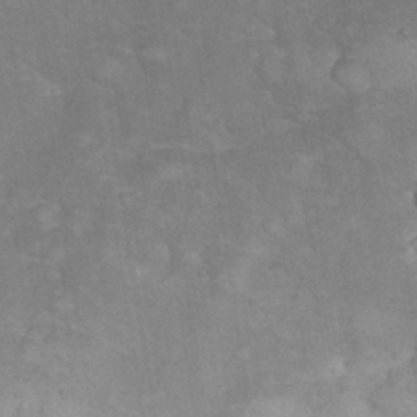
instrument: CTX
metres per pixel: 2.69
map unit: eHh
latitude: 32.0822
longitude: -65.0836
